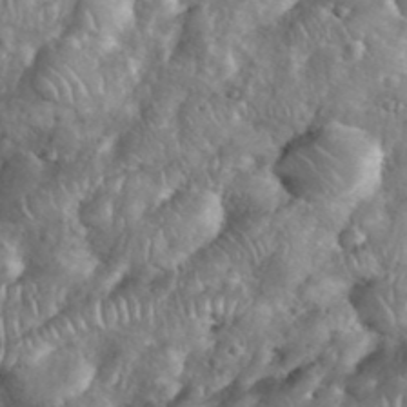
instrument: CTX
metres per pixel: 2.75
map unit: eHh
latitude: 38.5735
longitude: -57.2536
